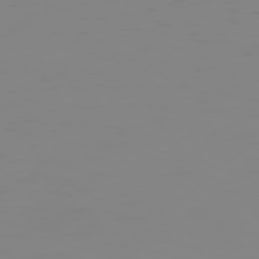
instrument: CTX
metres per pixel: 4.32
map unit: Hpe
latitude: 75.1403
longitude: -128.2144
